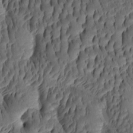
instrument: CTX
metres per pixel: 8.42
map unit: eHh
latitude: -1.4644
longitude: 15.6533
